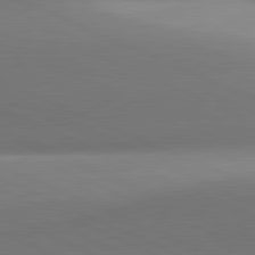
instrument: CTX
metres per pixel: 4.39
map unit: lApd
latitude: 81.5560
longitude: 143.2753
